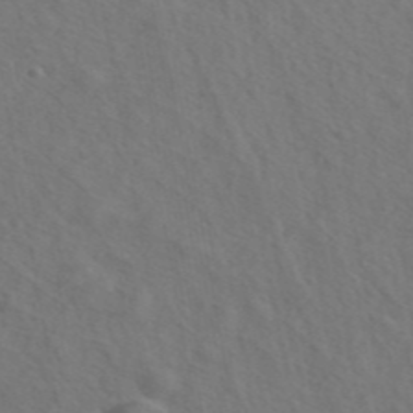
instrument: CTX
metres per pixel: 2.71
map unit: ANa
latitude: 44.1955
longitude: 27.5210
